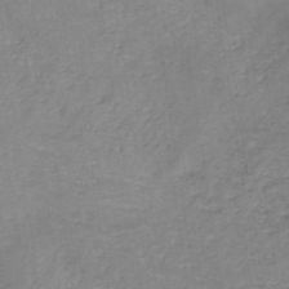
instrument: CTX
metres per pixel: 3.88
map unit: HNb
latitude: -45.6722
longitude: -45.3859
